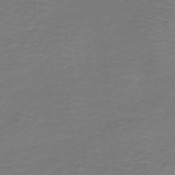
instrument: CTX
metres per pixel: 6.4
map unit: HNb
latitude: -43.2187
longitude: 52.0661
